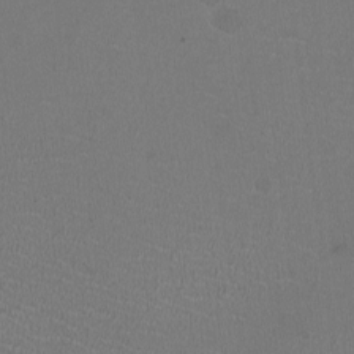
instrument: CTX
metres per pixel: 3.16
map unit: HNhu
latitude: -2.7085
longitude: -1.8583
